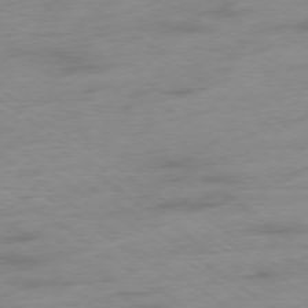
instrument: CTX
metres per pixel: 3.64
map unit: Ap
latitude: -78.3306
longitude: -59.7072
